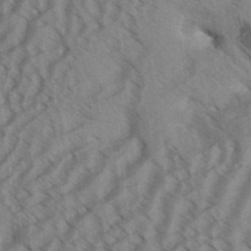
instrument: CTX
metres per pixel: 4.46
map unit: Aa
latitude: 31.2726
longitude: -138.8380
